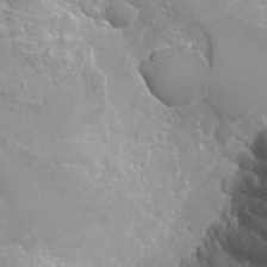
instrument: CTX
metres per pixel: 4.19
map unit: Hto
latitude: 22.2900
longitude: -39.1970
